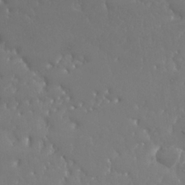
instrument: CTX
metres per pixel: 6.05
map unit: Nhu
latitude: 24.8569
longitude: -61.5938
